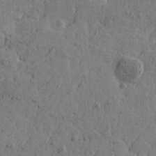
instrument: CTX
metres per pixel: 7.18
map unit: Htu
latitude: -5.9178
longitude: 179.7288
